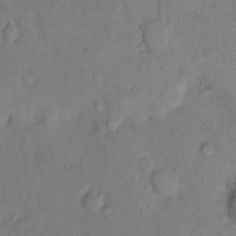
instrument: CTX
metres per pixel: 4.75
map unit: Hto
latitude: 10.5546
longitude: -61.9717
